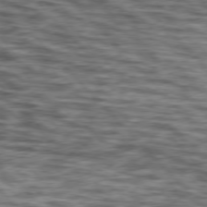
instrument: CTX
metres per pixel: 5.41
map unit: lApd
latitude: 76.4979
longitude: -70.6301
